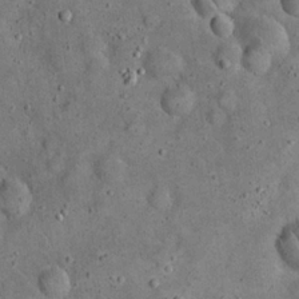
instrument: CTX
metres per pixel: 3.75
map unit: eHh
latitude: 19.9906
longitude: -61.1025
